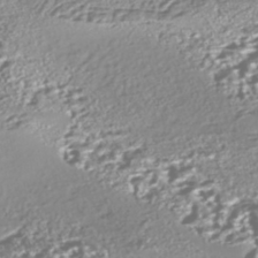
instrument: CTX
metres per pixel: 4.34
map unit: Nhe
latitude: -45.6722
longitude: 151.5966
